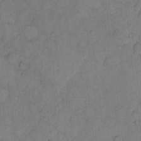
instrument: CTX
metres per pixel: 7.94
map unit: Hto
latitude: 8.0255
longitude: -59.5749
